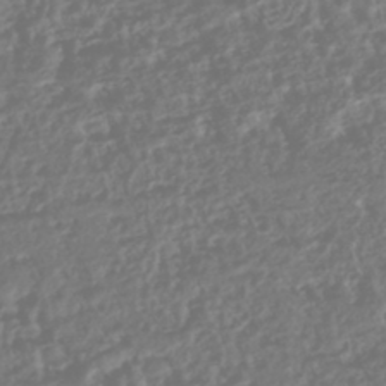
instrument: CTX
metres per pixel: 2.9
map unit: HNhu
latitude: -43.8422
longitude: 104.4440
